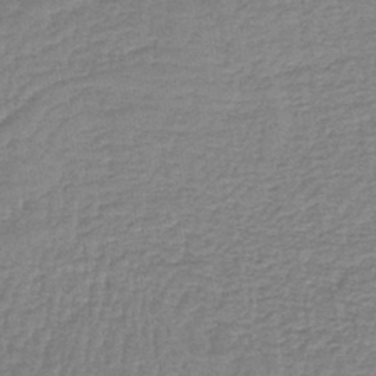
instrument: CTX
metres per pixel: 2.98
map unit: lHb
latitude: -41.4454
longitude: 66.9353
